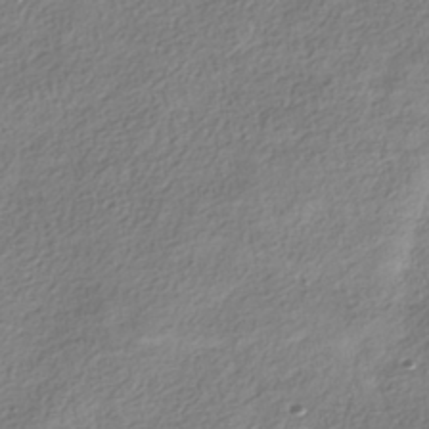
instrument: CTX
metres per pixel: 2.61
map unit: HNhu
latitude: -39.7667
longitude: 101.6154
